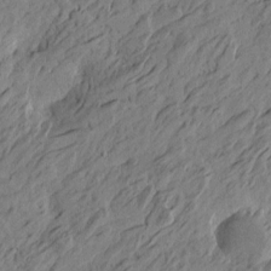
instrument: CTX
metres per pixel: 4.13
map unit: Htu
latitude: -5.0864
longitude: -179.0837
